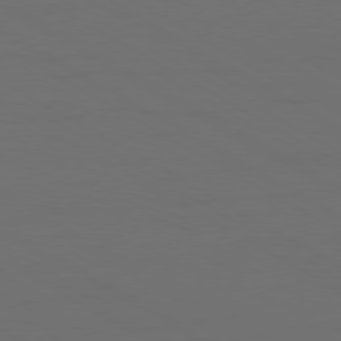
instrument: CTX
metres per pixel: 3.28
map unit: Ap
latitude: -80.6519
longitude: -60.5734
